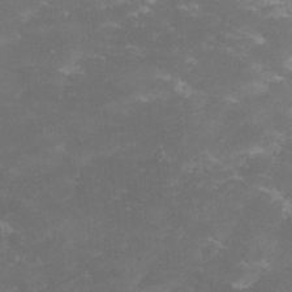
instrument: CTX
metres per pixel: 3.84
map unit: lHvf
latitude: -13.4832
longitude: -99.1592
